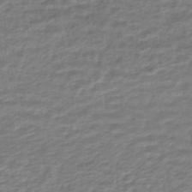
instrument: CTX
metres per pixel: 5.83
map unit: HNhu
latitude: -46.4440
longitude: 96.1984
